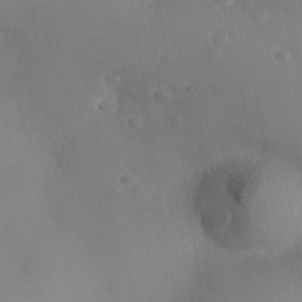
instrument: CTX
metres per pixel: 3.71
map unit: Nhe
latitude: -34.9353
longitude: -130.8947
